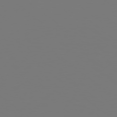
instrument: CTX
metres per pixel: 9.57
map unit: Hpe
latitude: 78.8002
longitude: -174.9136
